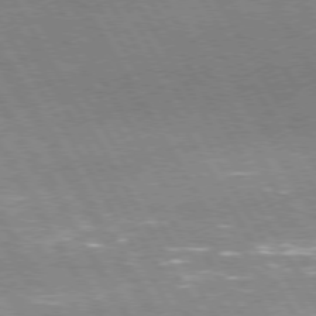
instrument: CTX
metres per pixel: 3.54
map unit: Hpe
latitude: 74.3467
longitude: -141.4993
